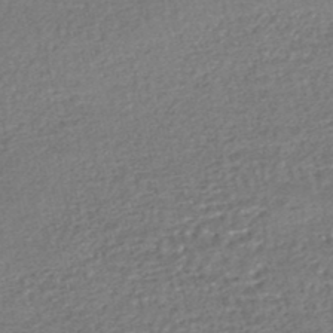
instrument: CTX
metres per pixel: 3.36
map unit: HNhu
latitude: -47.6533
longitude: 102.1795
